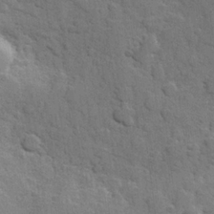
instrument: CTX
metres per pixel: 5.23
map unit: Hve
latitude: 23.8961
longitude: 148.7275
